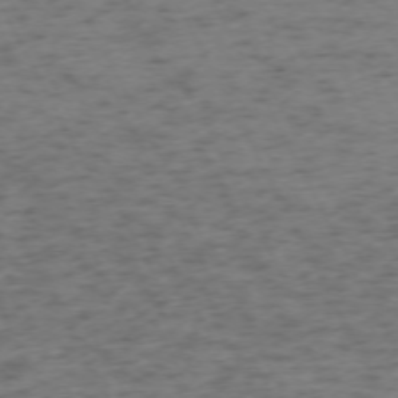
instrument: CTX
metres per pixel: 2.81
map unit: Ap
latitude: -73.0486
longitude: -70.8380
